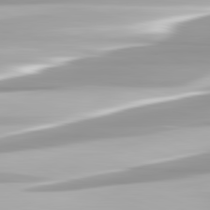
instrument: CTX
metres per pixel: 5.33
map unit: lApd
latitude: 82.5545
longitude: -139.3671
